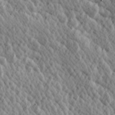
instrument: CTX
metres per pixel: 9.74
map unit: Hve
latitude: 25.6882
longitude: 145.7478
